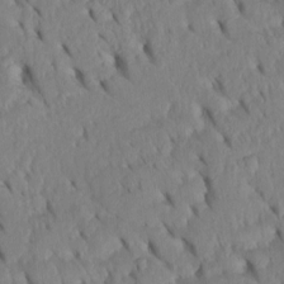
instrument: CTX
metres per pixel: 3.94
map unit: Htu
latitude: -2.8974
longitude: 152.1605
